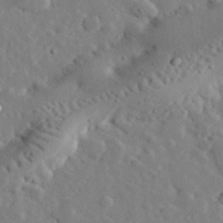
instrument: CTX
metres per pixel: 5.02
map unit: lHvf
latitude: 33.3293
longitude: -82.9324
